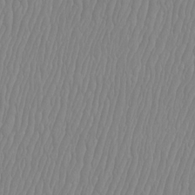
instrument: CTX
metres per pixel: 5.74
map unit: Htu
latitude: -8.9353
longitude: -75.8772
